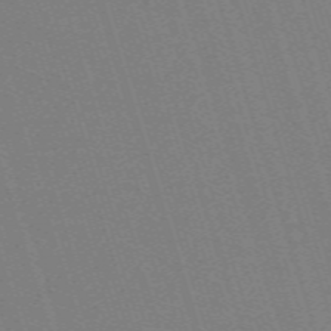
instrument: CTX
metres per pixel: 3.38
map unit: eHh
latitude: -63.3131
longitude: 50.6707
